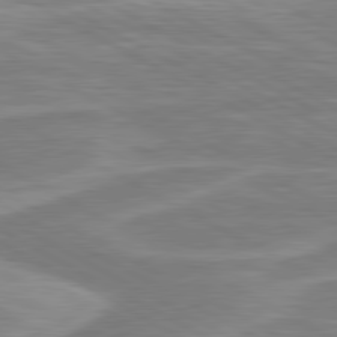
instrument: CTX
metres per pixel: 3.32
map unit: lApd
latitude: 80.6490
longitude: -173.6127
